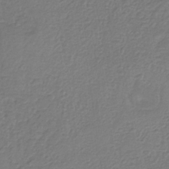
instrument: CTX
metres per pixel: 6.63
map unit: HNb
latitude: -33.5777
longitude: 55.8423
